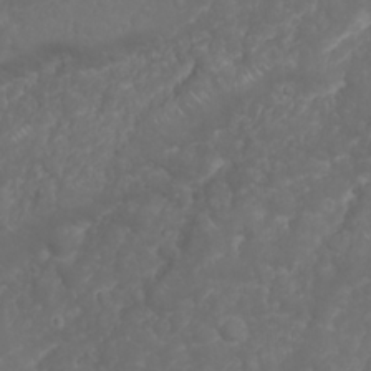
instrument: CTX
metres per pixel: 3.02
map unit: Nhu
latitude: 23.7827
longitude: -60.4790
